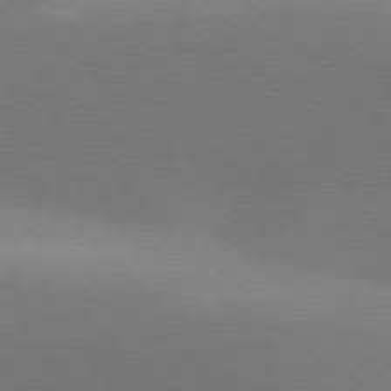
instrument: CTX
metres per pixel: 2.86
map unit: lApd
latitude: 77.6505
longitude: -51.0080
